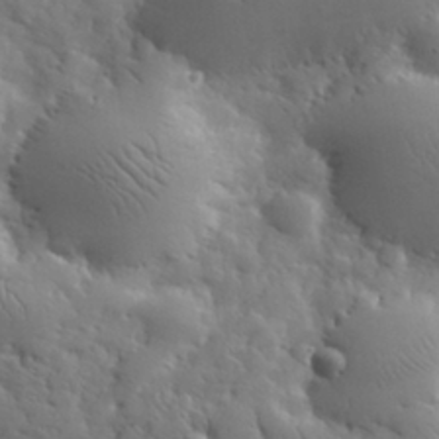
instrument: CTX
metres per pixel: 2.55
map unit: eHh
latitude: 31.5560
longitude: -69.1970
